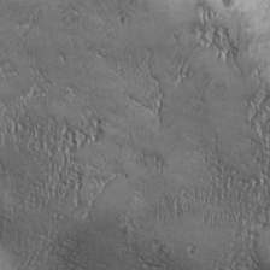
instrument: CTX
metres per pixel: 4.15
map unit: Ave
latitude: -7.2943
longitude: -121.7828
